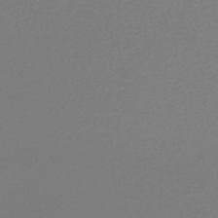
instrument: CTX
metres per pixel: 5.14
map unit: lHb
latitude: -45.2754
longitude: 62.2550
